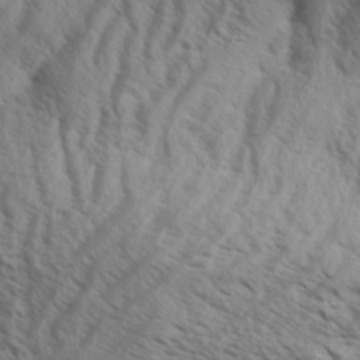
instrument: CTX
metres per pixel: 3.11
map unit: Aa
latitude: 33.7828
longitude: -138.7435
